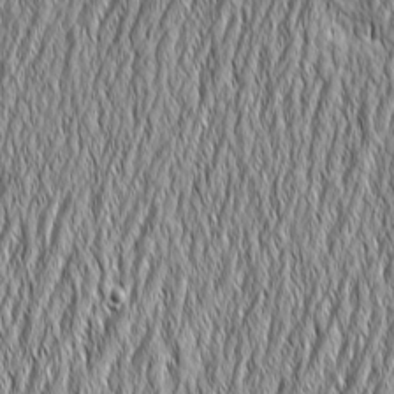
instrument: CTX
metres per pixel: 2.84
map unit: Aa
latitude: 6.6490
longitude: -129.6316
